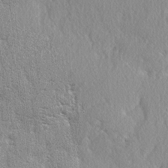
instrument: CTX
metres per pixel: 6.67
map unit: lAvf
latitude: -5.5966
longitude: -109.3292
